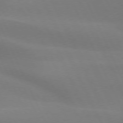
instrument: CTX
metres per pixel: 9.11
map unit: lApd
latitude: 73.4049
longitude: -48.3089
